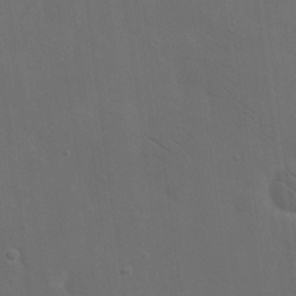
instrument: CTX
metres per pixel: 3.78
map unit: eHh
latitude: 19.0080
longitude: -66.2711
